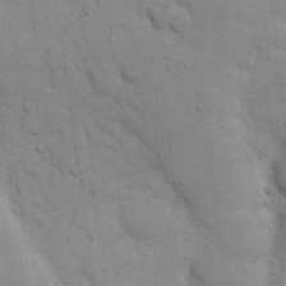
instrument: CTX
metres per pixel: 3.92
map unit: eHh
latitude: 21.0648
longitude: -62.6869
